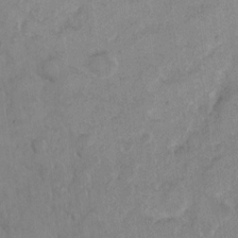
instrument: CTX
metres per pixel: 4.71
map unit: eHh
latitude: 9.8206
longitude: -64.6868
